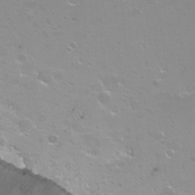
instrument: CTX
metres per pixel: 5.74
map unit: Nhu
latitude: -7.2754
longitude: -46.1011
